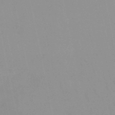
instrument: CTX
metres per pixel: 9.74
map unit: HNb
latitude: -52.3495
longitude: -51.1781
